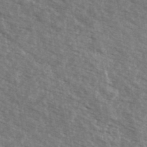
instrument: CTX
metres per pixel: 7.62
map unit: Ave
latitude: 40.1010
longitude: -109.4615
